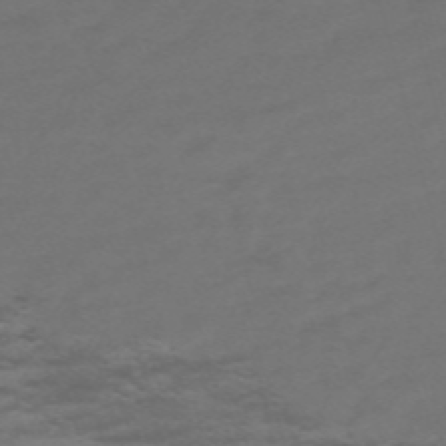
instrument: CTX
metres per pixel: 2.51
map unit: Nve
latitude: -58.6329
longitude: 56.1228
